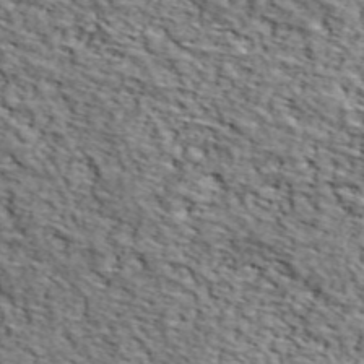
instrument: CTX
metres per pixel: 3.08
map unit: lHvf
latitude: 38.5546
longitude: -87.0647
